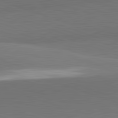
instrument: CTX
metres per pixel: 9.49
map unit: lApd
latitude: 82.3089
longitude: 148.8030
